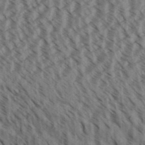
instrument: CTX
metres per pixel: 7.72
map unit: Aa
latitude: 31.0270
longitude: -138.8569
